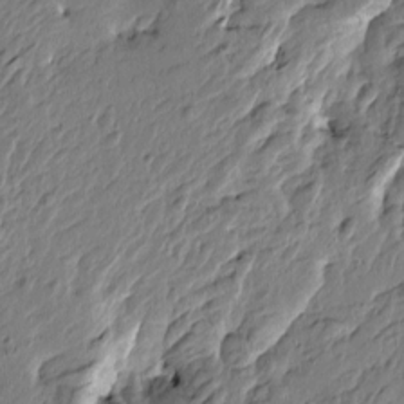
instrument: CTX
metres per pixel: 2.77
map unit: Htu
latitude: -4.9919
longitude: 179.6155
